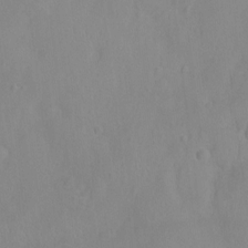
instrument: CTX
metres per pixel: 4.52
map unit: Ht
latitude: -8.8597
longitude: -21.8017
